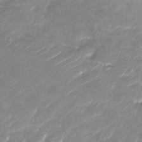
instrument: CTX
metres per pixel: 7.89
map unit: Nhu
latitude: -29.7289
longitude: -70.7435
